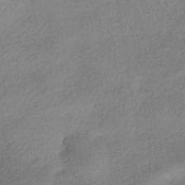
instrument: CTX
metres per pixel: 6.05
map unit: HNhu
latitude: -40.6140
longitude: 95.2753
